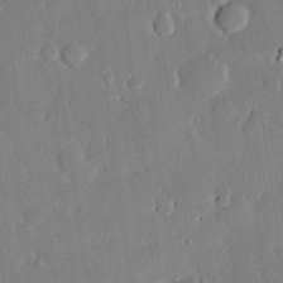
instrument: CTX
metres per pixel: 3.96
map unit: eHh
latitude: 28.6112
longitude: -81.1403
